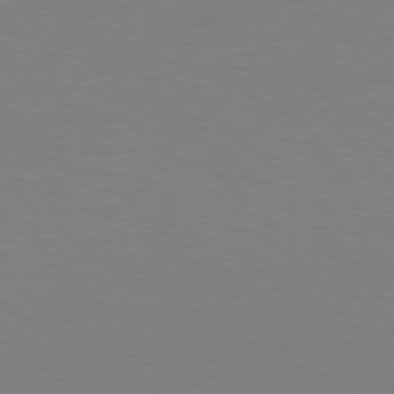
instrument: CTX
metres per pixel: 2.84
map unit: Hpe
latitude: 77.8961
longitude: -150.2711
